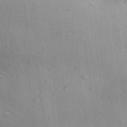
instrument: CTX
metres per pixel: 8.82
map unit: Aa
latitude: 30.2523
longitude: -145.4615
